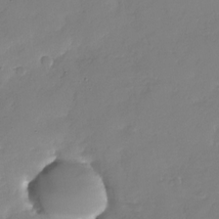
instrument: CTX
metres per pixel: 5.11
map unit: Nhu
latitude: -29.0487
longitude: -61.1403
